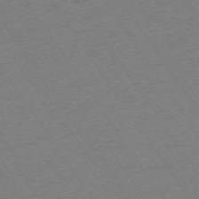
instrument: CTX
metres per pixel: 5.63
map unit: Ap
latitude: -73.8611
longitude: -83.3103
